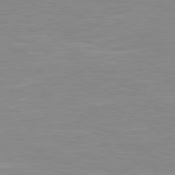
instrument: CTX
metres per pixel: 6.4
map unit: Hpe
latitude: 78.4601
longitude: -125.0080
